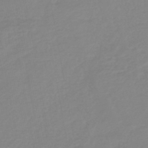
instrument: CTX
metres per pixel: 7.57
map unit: lHb
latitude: -44.5574
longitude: 75.6155
